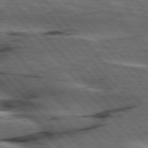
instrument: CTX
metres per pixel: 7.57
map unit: lApd
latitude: 76.6490
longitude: -72.5924
